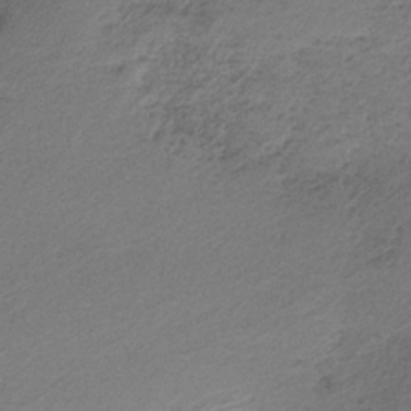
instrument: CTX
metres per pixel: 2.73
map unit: HNb
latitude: -34.3117
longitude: 56.6707
